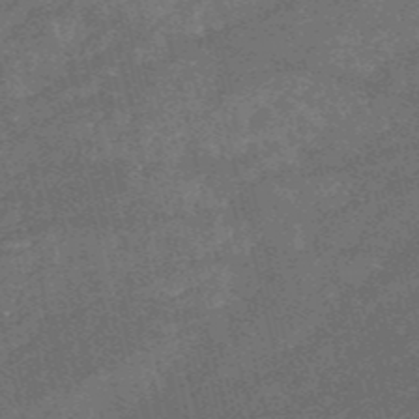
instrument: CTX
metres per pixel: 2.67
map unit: HNb
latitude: -52.5195
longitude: -40.3845
